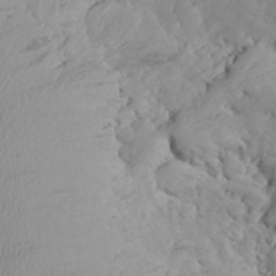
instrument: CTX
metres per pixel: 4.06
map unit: Aa
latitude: 24.7246
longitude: -147.4427
